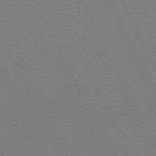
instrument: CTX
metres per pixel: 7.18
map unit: Hpe
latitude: -71.3132
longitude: 9.1431
